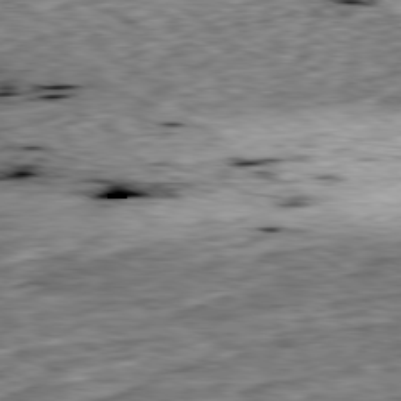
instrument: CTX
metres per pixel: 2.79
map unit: Ap
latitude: -80.1984
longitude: -89.3482
